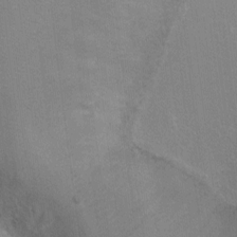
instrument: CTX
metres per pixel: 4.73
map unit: Ht
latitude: -15.7289
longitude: -40.8002
